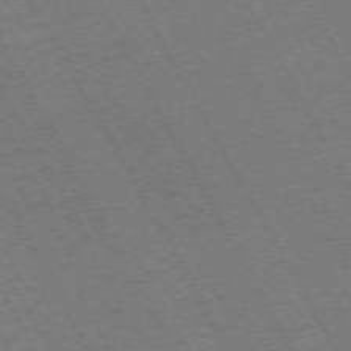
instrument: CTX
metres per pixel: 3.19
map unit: Hpe
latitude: -72.6140
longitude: 11.0864
